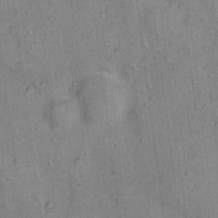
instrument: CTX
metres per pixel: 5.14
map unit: Nhu
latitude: 15.1593
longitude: -31.6694
